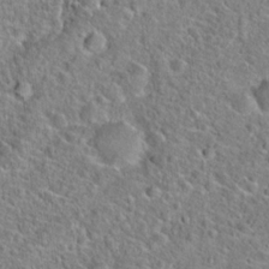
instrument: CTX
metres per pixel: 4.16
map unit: Hto
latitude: 22.6301
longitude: -46.2145
